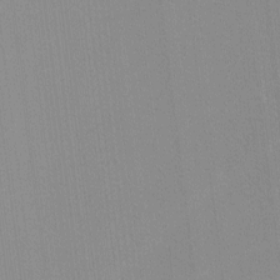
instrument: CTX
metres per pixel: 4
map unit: lHvf
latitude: -12.3684
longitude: -103.2537
